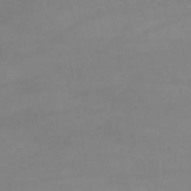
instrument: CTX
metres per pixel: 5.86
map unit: lHb
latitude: -40.1228
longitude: 66.4251
